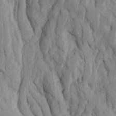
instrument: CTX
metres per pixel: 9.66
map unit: Ave
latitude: 23.1214
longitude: -134.3656
